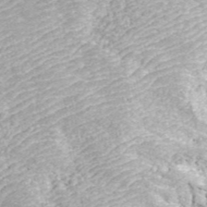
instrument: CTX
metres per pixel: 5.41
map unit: ANa
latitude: 44.1766
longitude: 45.4077
